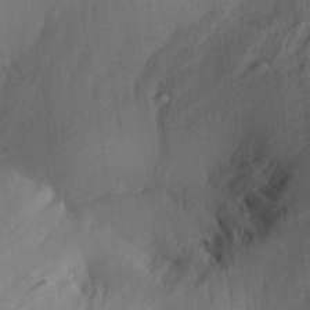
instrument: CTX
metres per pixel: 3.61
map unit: Aa
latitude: 27.9528
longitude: -137.7828
